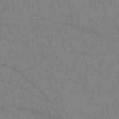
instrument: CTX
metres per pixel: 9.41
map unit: eHh
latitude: -61.9556
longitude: 54.5763
